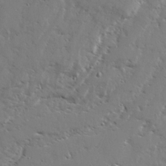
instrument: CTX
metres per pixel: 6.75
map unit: Ave
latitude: 22.7057
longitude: -131.4805
